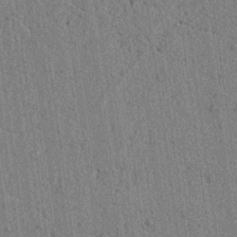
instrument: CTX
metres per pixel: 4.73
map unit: lAvf
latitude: 6.6868
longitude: 164.7275
